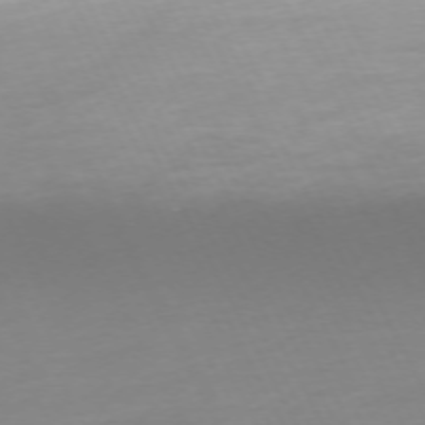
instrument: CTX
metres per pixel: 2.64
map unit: Ap
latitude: -73.2943
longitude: -69.5560
